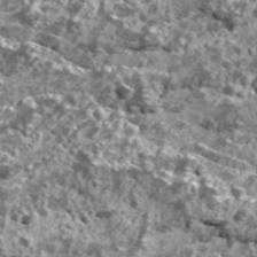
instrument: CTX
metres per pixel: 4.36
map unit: Ave
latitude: 18.2900
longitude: -134.8569
